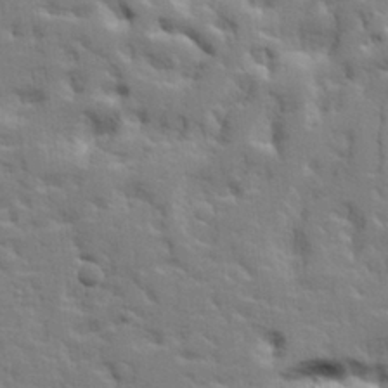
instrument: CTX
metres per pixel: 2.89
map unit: lHvf
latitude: 25.4237
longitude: 143.4454
